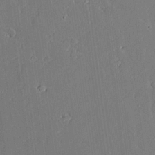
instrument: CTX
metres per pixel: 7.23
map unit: Aa
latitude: 18.9136
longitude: -126.7246
